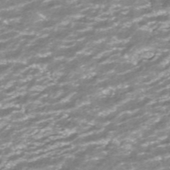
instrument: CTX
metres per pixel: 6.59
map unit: ANa
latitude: -41.3132
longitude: 104.0850
